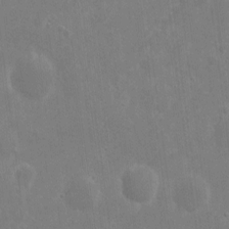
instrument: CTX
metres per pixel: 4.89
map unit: eHh
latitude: 8.6491
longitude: -72.8002
